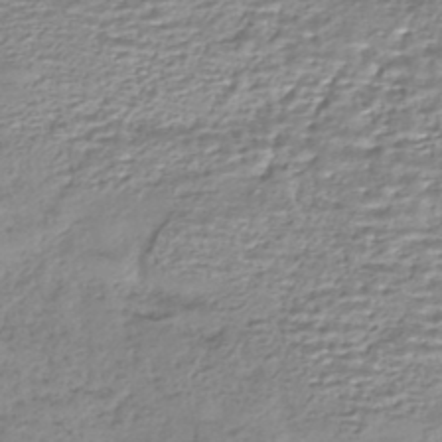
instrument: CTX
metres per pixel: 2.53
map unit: HNhu
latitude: -44.0850
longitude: 101.0864
